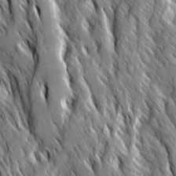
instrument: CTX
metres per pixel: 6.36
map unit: Ave
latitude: 14.4601
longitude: -133.9528
